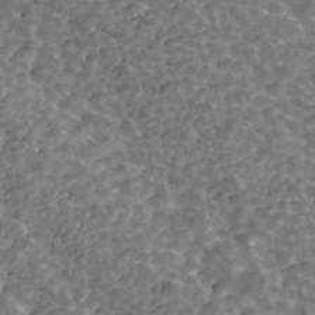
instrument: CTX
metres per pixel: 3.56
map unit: ANa
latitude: 44.5357
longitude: 29.8800
